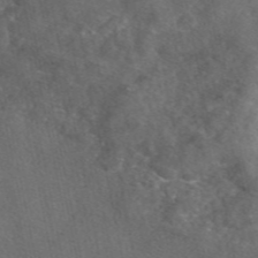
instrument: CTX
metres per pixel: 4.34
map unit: eAb
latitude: 46.7058
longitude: 111.7288
